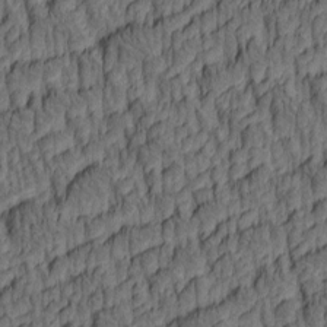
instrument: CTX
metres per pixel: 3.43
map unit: lAa
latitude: 4.4790
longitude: -115.0080
